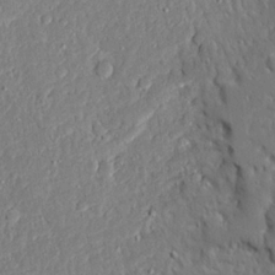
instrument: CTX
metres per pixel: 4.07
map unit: Ave
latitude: 22.9892
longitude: -129.8394
